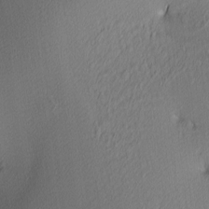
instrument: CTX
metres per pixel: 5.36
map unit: lAa
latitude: 3.7449
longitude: -115.5938
